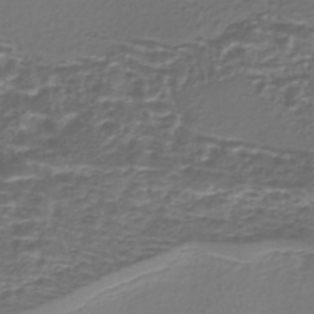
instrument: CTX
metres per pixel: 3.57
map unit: Nhe
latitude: -45.2376
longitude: 152.9541
